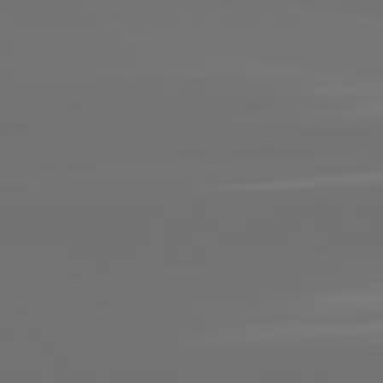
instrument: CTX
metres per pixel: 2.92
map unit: lApd
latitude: 82.1766
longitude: -167.1592
